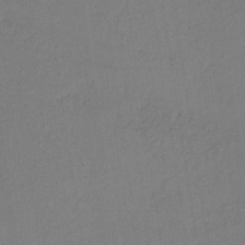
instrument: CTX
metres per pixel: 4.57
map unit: lHb
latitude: -34.6707
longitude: 63.8422
